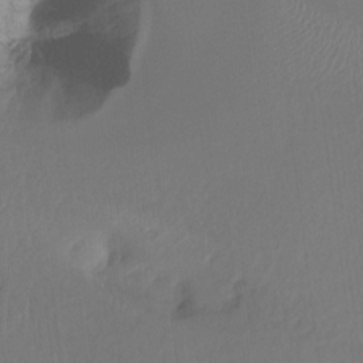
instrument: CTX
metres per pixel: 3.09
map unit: Hto
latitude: -7.7666
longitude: -47.3104
